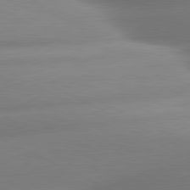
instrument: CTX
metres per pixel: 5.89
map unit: lApd
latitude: 80.5735
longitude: -159.8961
